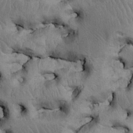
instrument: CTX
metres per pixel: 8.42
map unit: Htu
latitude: -5.4454
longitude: 156.7841
